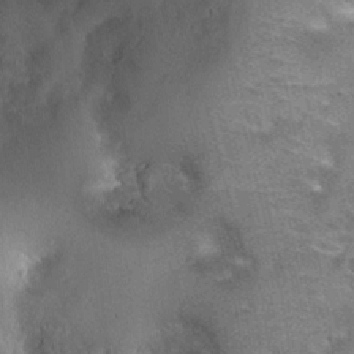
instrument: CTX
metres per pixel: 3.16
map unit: Ht
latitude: 3.9717
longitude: -19.4237
